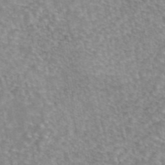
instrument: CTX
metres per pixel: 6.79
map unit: eAb
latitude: 45.2726
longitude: 105.8422
